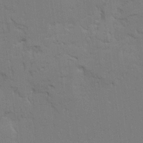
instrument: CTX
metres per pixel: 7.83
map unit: Ave
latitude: 23.4426
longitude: -130.5357
